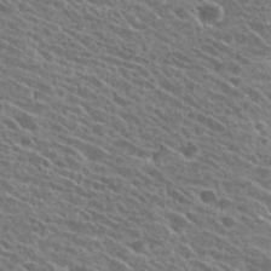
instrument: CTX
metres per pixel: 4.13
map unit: Hto
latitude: 25.7638
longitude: -41.1214
